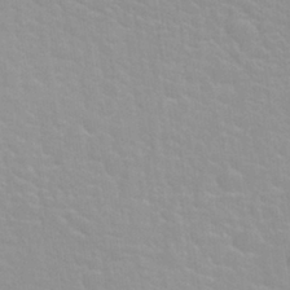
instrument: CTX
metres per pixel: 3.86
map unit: Nhu
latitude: 27.9906
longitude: -52.1956
